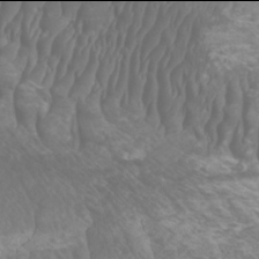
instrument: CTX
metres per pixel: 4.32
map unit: Htu
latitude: -6.0094
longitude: -75.4615
